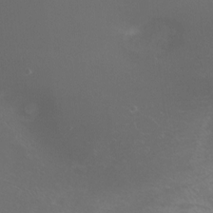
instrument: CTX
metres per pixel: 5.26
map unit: Nhu
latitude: -8.0850
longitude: -92.6679
